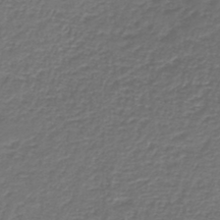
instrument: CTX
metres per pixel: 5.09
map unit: HNb
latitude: -43.8422
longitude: 50.0661
